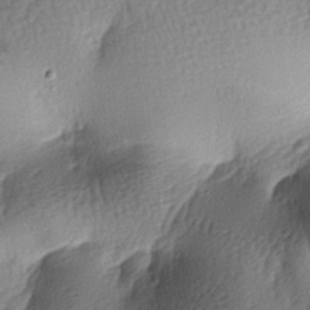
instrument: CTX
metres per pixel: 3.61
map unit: lAa
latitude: -7.5210
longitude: -127.2726
